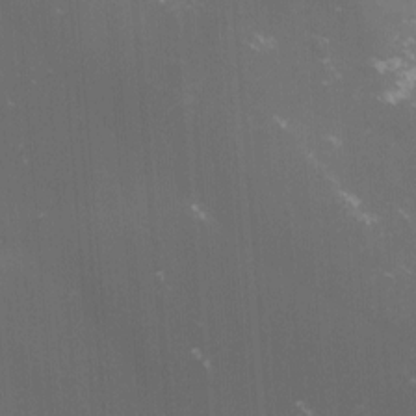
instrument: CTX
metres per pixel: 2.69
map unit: lHvf
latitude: -13.3699
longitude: -101.0459
